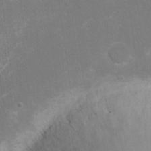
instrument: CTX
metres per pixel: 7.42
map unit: eHh
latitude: 19.9528
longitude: -69.6694
